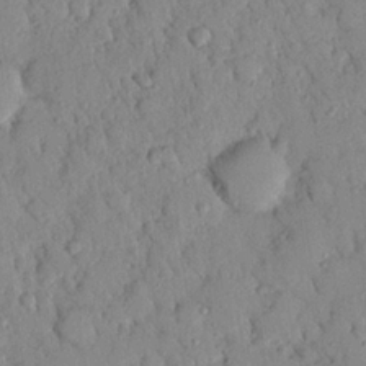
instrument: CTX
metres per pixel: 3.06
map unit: Nhu
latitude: 22.0255
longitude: -77.2159
